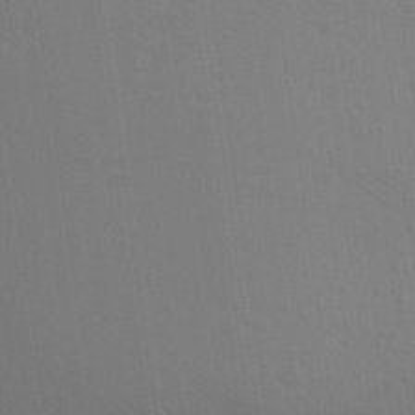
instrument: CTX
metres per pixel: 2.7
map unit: Aa
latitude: 27.9150
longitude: -144.2900
